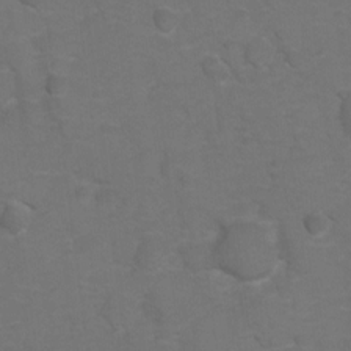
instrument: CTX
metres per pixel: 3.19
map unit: Hto
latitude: 5.5938
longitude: -30.9703
